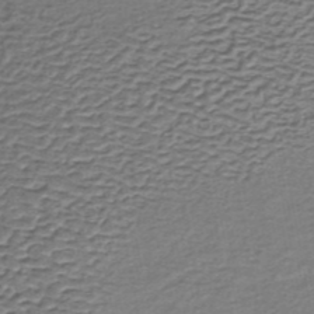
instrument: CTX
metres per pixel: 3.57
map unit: lHb
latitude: -35.3699
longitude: 60.8975
